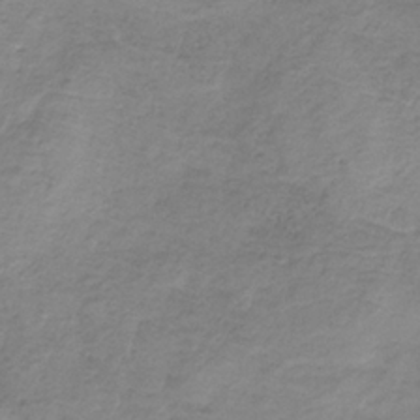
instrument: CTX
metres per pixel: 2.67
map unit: HNb
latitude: -32.4062
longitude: 60.3873
